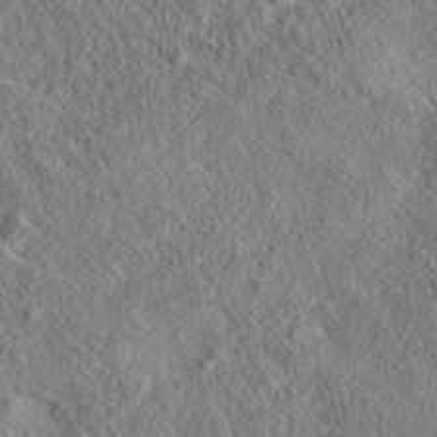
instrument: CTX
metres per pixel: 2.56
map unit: eAb
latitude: 36.1578
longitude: 113.8611
